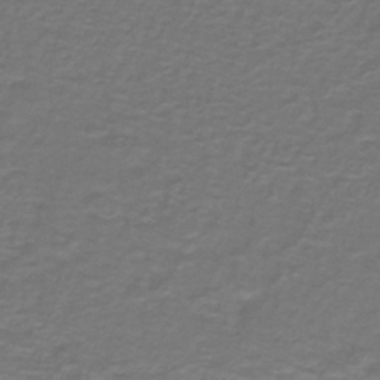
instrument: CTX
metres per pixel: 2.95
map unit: lHb
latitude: -42.9541
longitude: 56.6140
